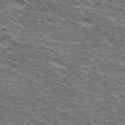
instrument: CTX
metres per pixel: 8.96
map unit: Hto
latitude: 34.5545
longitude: -42.5735
